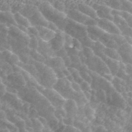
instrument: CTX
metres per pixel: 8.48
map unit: ANa
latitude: 43.8772
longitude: 24.1984
